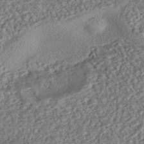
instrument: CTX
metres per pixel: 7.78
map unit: eHh
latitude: -43.3320
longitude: 121.3887
